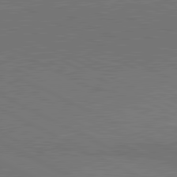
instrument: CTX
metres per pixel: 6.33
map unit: lApd
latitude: 81.3293
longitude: 149.6722
